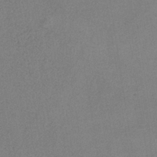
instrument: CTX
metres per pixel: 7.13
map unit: HNb
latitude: -34.2739
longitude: 54.7652
